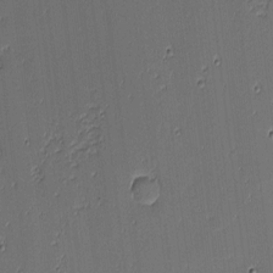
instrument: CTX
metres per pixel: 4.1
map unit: eHh
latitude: -3.8233
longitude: -82.9324
